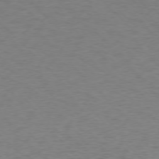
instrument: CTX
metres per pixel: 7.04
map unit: Ap
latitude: -75.9556
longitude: -78.2712
